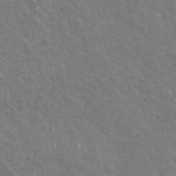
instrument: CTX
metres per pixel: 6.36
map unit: Nhu
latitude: 21.4238
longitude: -30.8002
